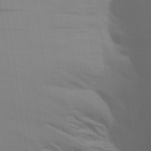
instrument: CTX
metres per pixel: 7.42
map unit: Aa
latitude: 30.0444
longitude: -135.1781
